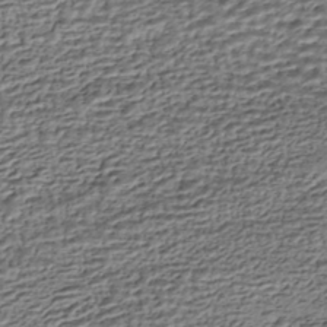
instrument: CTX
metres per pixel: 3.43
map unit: HNhu
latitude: -43.5588
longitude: 106.1228
